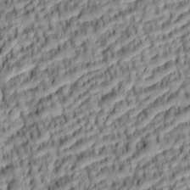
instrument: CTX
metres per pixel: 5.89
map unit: lAa
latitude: 5.6883
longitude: -115.7449
